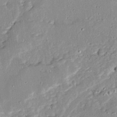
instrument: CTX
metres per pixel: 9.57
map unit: Ave
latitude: 12.9325
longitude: -134.7057
